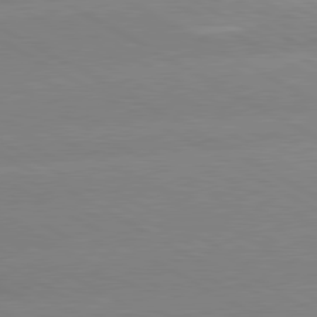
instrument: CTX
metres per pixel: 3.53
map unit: lApd
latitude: 80.3089
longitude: -153.5938
